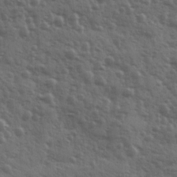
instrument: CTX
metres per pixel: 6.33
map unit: Ave
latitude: 11.8772
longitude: -103.4048
